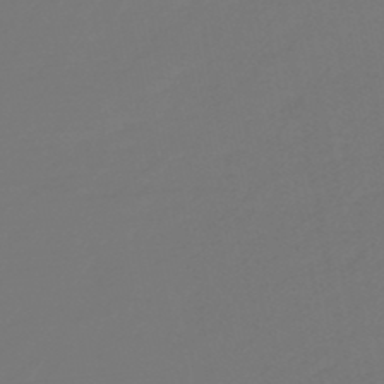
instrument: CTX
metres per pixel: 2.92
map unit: HNb
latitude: -46.7841
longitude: 56.6707
